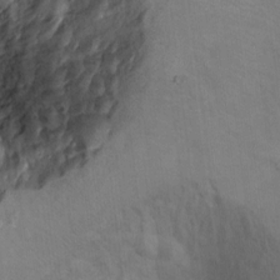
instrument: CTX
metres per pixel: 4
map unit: Ht
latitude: 11.8961
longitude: -31.9906
